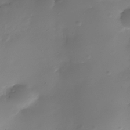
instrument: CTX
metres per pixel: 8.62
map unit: Nhe
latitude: -36.8597
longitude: -117.2726
